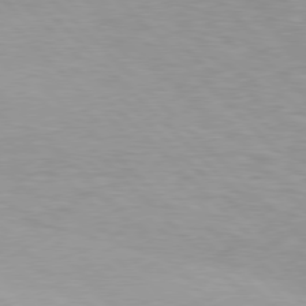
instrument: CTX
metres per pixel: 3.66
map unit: lApd
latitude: 77.4804
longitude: -59.5938
